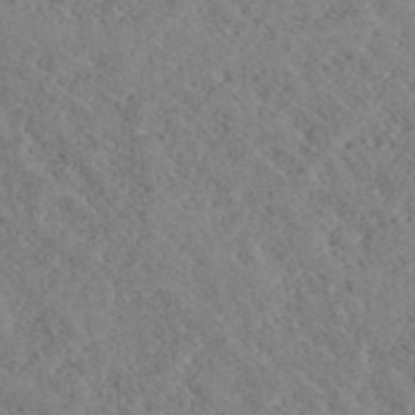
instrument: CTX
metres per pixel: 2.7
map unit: ANa
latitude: 40.7246
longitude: 18.6141
